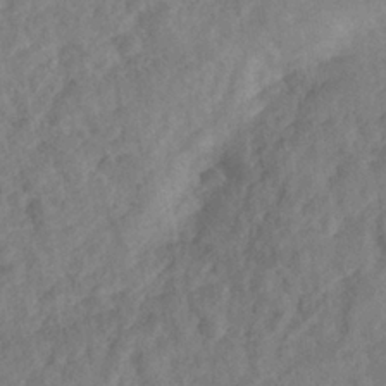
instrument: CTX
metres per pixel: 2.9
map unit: Nhe
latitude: -36.2550
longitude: -176.6112
